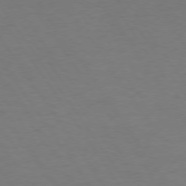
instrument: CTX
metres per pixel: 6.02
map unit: Hpe
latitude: 74.1578
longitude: -130.2523
